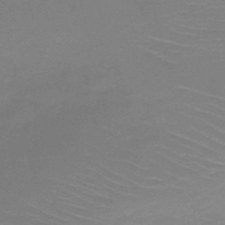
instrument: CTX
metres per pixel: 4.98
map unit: HNb
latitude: -50.3495
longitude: -41.9717
